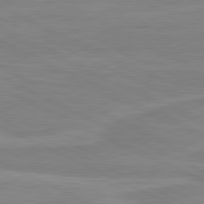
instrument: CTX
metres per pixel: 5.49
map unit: lApd
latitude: 81.0647
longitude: 169.6344
